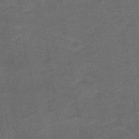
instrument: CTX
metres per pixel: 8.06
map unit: eHb
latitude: -43.2753
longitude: 87.1242
